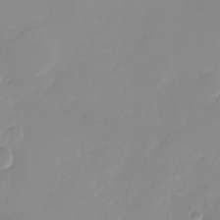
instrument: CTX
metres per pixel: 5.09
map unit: Nhu
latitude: -28.5385
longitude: -63.9150
